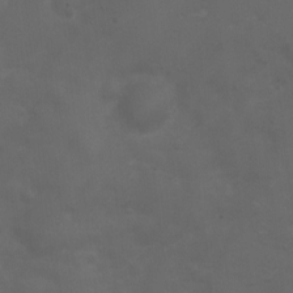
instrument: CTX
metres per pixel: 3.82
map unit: Ht
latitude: 1.1403
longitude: -22.1956
